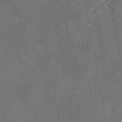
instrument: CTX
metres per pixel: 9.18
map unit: eAb
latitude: 46.1956
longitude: 107.4077
